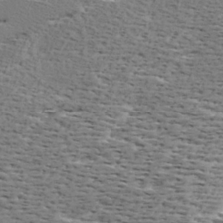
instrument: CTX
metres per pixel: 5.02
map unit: Ave
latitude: 16.8380
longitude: -137.9528
